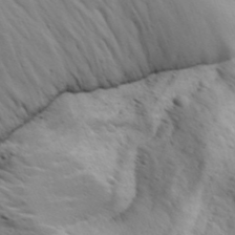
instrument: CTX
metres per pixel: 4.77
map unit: Aa
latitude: 17.6694
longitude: -125.8205
